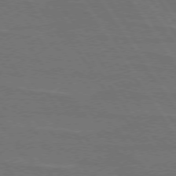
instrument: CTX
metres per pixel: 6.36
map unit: lApd
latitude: 74.5924
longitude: -56.4601
